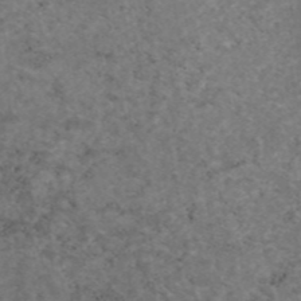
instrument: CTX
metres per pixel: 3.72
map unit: eAb
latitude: 45.6127
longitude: 115.4454
